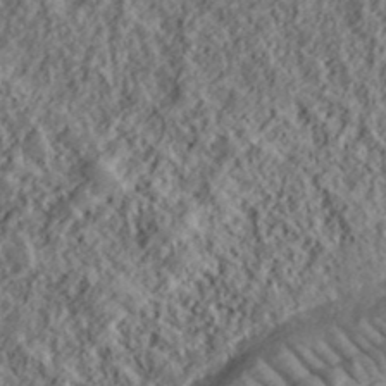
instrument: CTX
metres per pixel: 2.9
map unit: lHvf
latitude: 39.7827
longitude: -88.7436
